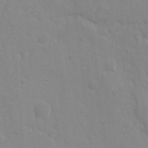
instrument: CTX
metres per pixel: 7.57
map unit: Ave
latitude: 9.9150
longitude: -104.1578
